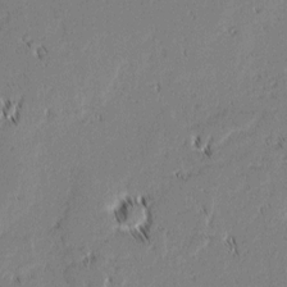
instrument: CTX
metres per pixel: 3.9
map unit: lAvf
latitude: 1.6316
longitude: -106.8758
